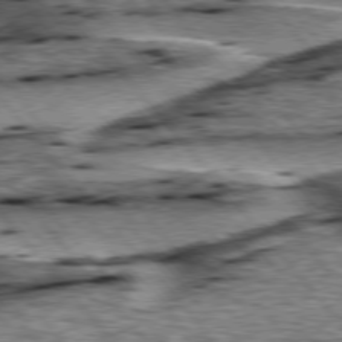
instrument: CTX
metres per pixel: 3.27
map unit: lApd
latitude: 76.2333
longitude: -71.2537
